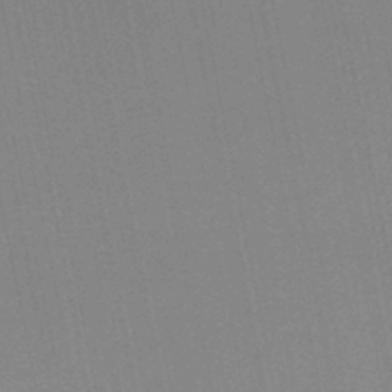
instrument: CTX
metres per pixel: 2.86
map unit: lHb
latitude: -48.3873
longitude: 68.9730
